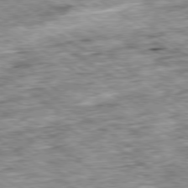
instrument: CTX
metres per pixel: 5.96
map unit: Ap
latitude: -79.7666
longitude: -75.3671
